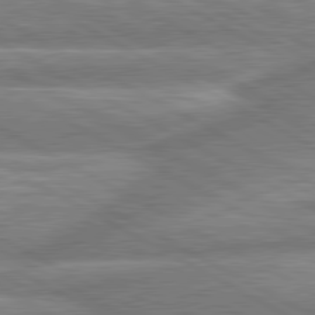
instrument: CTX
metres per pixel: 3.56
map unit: lApd
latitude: 80.6868
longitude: -166.2900
